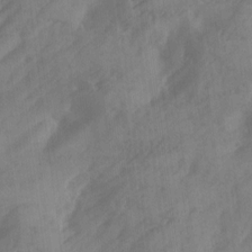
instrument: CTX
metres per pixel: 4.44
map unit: Ave
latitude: 18.5923
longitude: -131.5372
